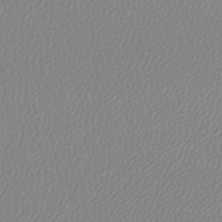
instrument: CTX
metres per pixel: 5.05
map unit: lHb
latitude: -44.0661
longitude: 65.0487
